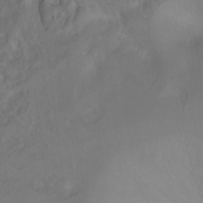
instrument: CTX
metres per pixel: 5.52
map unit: Ht
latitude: 2.1389
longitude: -24.4790
